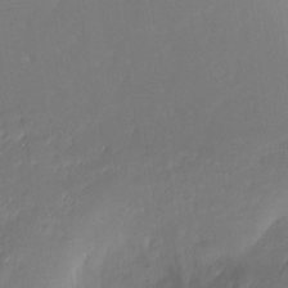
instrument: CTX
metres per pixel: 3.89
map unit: Nhu
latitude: -12.5763
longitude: -73.4238
